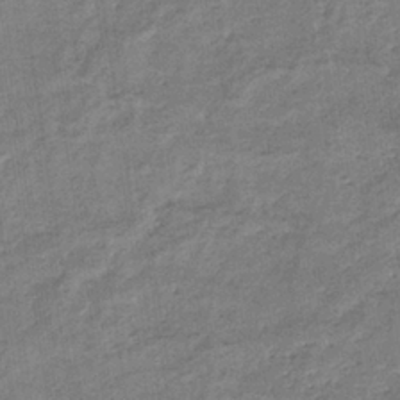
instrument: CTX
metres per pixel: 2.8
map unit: eHb
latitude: -36.4062
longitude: 77.3132
